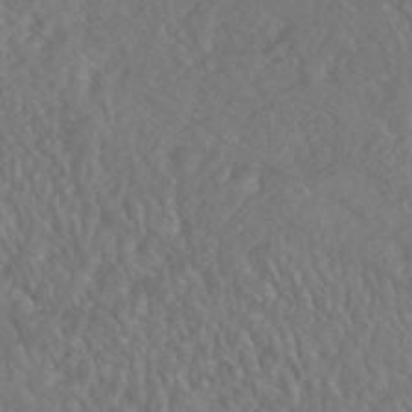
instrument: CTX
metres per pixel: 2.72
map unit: HNhu
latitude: -46.0850
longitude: 104.3684
